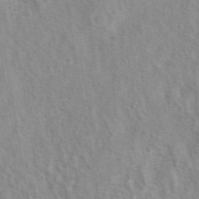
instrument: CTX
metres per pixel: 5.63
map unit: eAb
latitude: 40.7813
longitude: 106.3873
